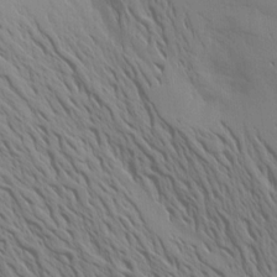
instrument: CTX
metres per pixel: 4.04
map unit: Aa
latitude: 16.1389
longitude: -147.4049
